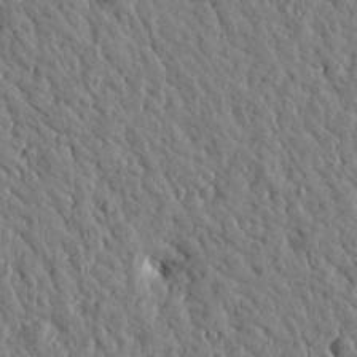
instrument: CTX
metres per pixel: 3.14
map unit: Htu
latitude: -0.0661
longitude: -178.8947
